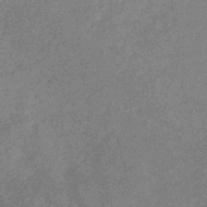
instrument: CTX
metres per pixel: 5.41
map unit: eHb
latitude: -32.3307
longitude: 68.9163
